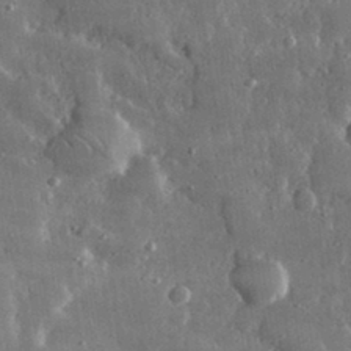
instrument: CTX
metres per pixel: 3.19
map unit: lHvf
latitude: 32.2523
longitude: -90.1578
